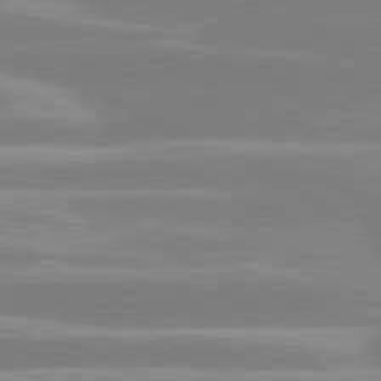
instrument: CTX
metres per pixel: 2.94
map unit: lApd
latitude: 80.9703
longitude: -134.6112
